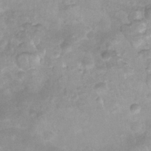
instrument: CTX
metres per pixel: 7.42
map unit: Nhu
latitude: 27.1403
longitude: -63.1592
